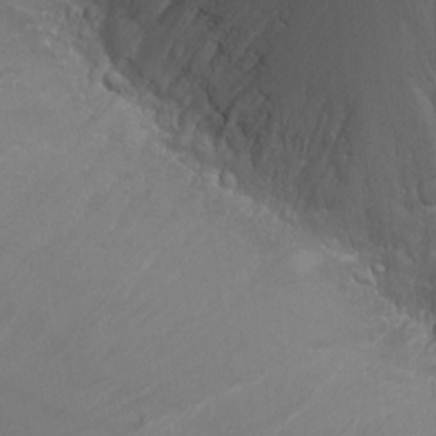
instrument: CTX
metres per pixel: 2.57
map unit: Nhu
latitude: -5.1998
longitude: -87.9717
